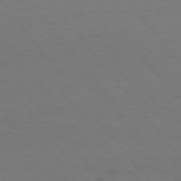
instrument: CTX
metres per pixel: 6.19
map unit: Hpe
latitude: 75.5182
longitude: -140.6868
